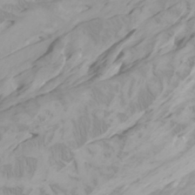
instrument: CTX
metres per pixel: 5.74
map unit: Htu
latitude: -6.8030
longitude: -70.7246
